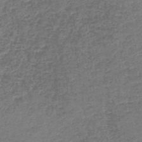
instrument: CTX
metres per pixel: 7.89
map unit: lHb
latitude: -44.3873
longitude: 59.2375
